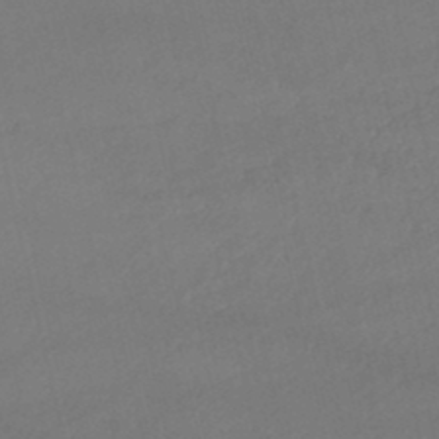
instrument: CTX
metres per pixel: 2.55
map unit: lHb
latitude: -46.7085
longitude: 67.0864
